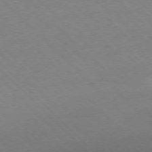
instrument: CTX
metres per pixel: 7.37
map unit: Ap
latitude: -77.4265
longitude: -87.0458
